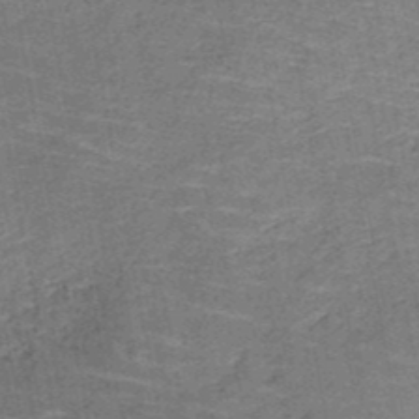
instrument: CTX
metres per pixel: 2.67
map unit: HNb
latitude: -49.7667
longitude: -49.7828
